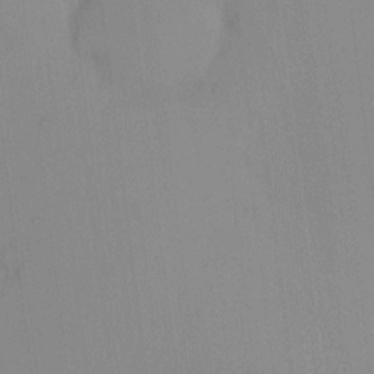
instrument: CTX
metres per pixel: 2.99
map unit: eHh
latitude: -0.4062
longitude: 17.4644
